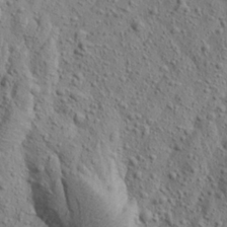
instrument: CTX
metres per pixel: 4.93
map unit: Aa
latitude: 23.4615
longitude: -143.7639
